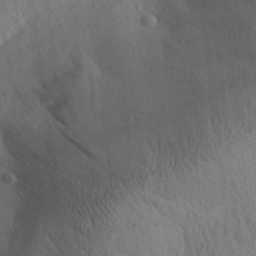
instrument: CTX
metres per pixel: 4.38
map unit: Aa
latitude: 30.5168
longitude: -142.9136
